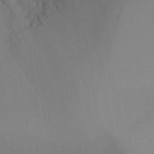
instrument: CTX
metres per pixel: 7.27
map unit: Ht
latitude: -17.0487
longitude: -47.6127
